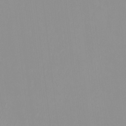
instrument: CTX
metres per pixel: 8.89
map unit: HNhu
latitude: -0.7464
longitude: -6.2900
